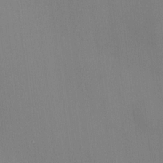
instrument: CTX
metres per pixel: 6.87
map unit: HNhu
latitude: 4.4601
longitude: 6.4818
